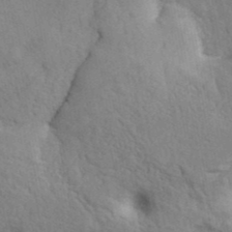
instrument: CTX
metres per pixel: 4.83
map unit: ANa
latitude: 41.1781
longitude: 51.4454
